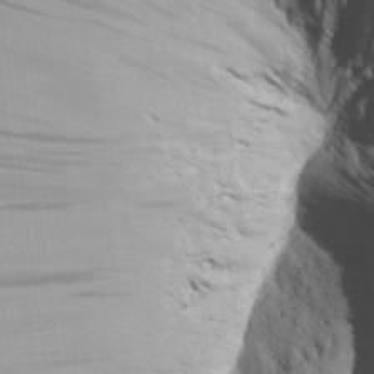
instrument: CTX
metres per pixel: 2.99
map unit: Aa
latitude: 27.2915
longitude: -134.0633
